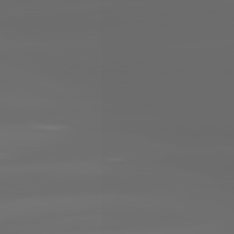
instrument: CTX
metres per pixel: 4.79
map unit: lApd
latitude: 81.1970
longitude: -144.0255
